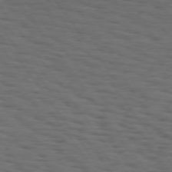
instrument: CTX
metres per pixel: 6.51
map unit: Hpe
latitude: 74.6868
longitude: -133.0836
